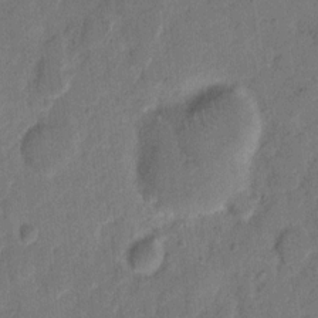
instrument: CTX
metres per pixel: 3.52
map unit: eHh
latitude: 9.2915
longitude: -65.1592
